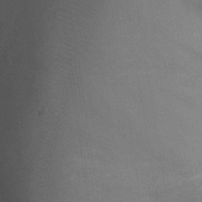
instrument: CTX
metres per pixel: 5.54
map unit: Ht
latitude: 2.4601
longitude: -27.3860
